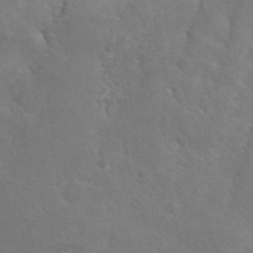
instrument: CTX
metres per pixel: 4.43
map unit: Hto
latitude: 28.6301
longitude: -40.4223
